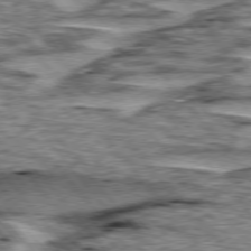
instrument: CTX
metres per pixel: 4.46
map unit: lApd
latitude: 76.2900
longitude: -70.8380
